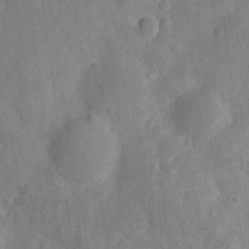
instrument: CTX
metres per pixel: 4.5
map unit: Ht
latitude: -11.5966
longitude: -24.4790
